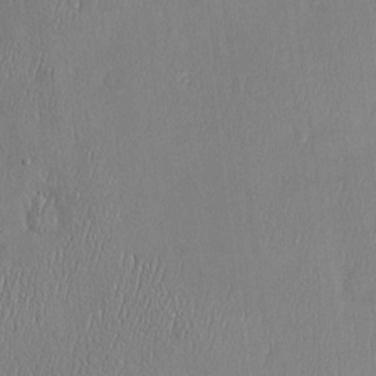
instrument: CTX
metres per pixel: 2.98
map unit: Hve
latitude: -10.6708
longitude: 173.8422
